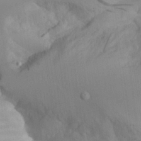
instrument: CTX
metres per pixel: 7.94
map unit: Aa
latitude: 25.7449
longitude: -132.6679
